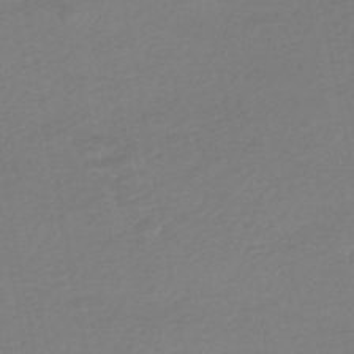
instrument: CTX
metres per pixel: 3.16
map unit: HNhu
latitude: -45.5777
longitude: 94.1416
